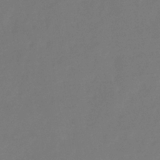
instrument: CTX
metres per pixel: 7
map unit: eHb
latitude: -34.6329
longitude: 78.7085
